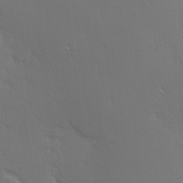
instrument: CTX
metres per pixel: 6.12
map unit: Hve
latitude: 19.7071
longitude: 149.8990
